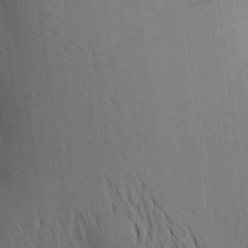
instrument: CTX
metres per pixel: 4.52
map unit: Aa
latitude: 19.1025
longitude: -149.5560
